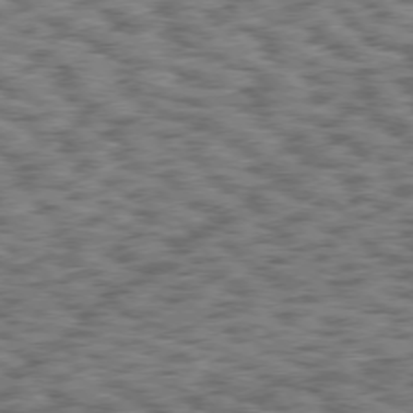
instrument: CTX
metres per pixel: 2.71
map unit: Hpe
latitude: 75.2726
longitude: -134.1766
